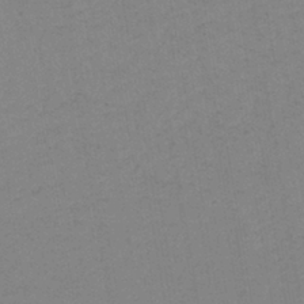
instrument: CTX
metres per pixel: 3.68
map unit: lHb
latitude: -40.3495
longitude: 67.7100
